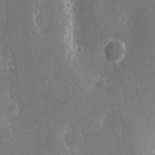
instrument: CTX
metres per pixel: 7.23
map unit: eHh
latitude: 9.7072
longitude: -71.1403
